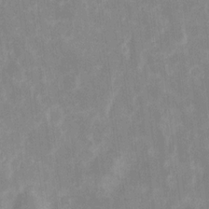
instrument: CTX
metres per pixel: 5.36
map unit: eHh
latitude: 6.9136
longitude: -69.7450
